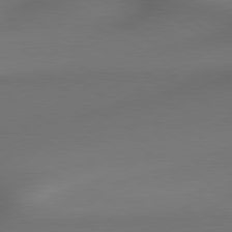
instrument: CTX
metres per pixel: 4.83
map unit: lApd
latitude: 79.3482
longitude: -174.5924
